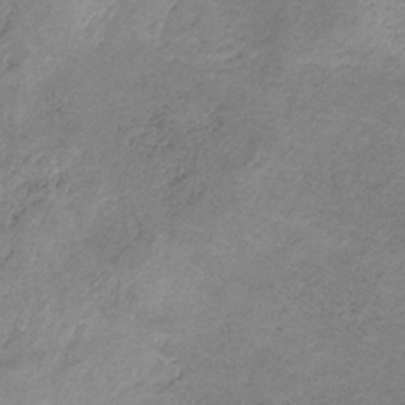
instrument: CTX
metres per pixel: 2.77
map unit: HNb
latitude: -31.8989
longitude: 61.3510
